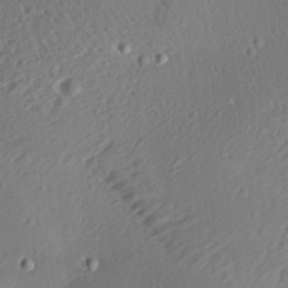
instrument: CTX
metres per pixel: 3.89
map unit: Aa
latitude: 12.5546
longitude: -143.3860
